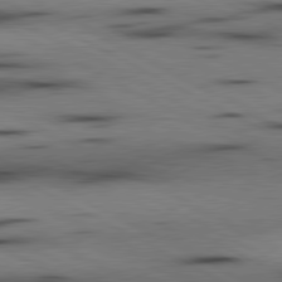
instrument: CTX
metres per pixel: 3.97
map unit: lApd
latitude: 80.5924
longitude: 156.5574
